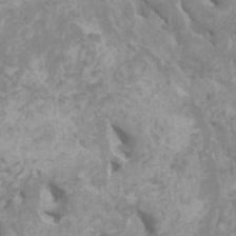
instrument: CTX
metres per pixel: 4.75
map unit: HNhu
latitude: 2.1389
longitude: -1.4993
